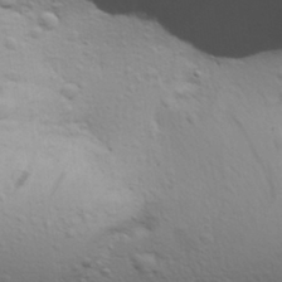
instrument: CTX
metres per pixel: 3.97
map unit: Aa
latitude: 30.8380
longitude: -134.8191
